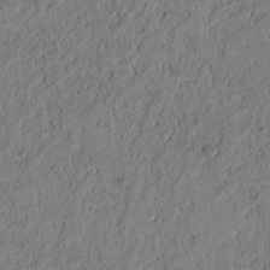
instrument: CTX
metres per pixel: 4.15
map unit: lAvf
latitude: 7.9528
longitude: 164.7275
